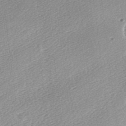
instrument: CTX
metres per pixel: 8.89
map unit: lAa
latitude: -6.3495
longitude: -124.4223
